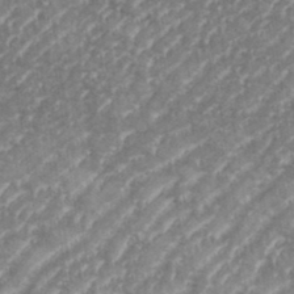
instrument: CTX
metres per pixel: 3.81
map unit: eHh
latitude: 35.3859
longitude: -134.5357
